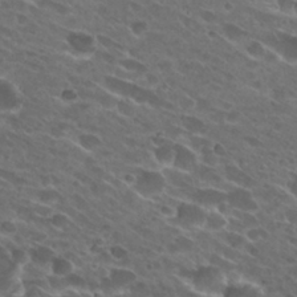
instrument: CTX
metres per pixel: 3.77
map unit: Hto
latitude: 27.3482
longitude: -42.3467
